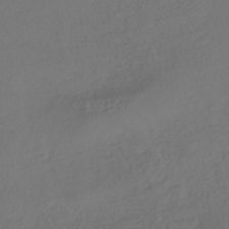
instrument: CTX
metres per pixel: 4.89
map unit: HNhu
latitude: -40.1795
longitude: 108.2739
